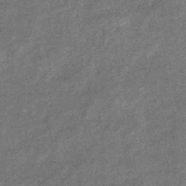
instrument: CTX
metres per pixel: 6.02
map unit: eHb
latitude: -39.8989
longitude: 80.2740
